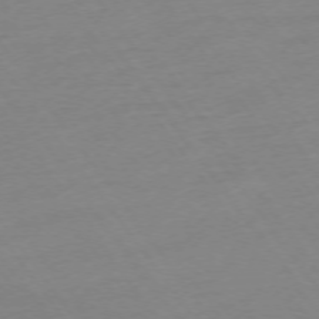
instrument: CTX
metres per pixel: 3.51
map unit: Ap
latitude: -74.6519
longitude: -80.7246
